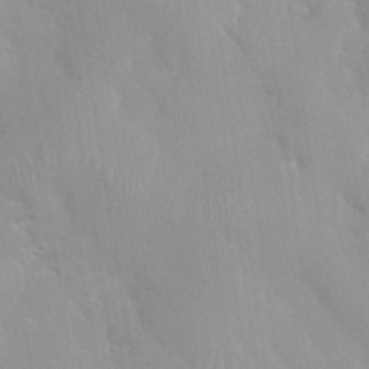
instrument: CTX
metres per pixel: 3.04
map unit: HNhu
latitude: 0.4979
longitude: -3.7071
